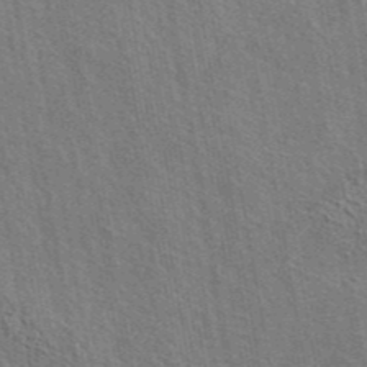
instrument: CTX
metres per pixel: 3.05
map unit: eAb
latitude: 43.4049
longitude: 113.9367
